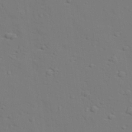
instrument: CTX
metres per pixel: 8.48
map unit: lAvf
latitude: 27.5182
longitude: -109.3103
